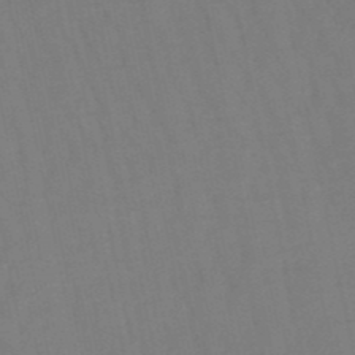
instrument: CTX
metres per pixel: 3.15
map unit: lHb
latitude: -50.2928
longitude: 71.2943
